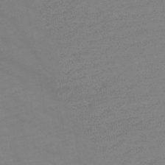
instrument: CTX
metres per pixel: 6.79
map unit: HNb
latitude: -48.0850
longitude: 57.1431
